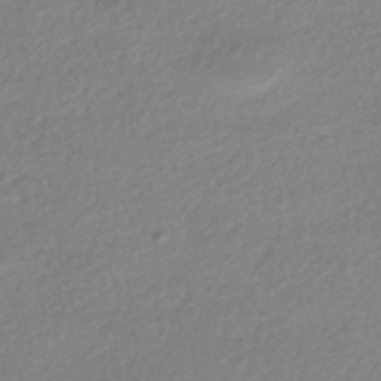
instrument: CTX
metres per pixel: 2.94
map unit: HNhu
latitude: -43.2187
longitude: 96.4062
